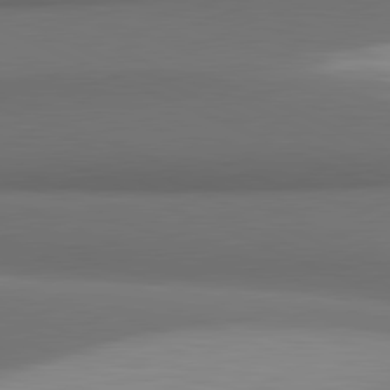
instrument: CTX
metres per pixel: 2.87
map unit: lApd
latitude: 81.5749
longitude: 171.6533
